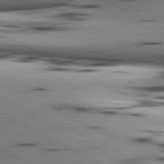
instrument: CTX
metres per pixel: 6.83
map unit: lApd
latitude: 80.8569
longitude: 156.0850
